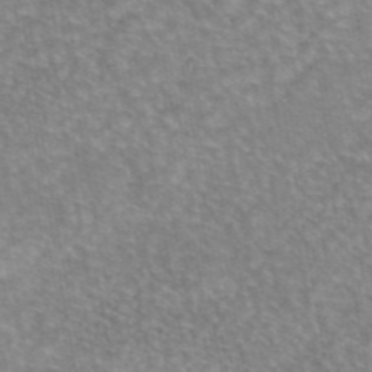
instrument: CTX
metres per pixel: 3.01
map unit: eAb
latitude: 45.4048
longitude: 105.8989
